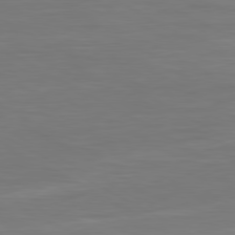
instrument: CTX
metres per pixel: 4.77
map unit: Hpe
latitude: -80.8219
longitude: 18.1984
